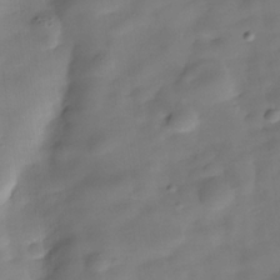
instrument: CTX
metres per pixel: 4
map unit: Hve
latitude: -30.9919
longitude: 92.7652
